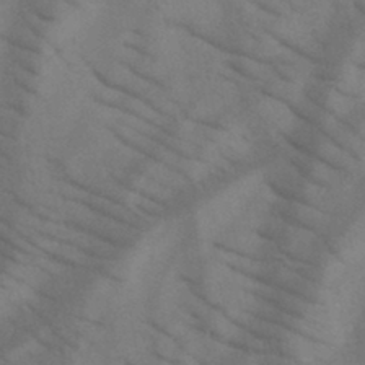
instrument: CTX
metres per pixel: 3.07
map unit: HNb
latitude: -44.7841
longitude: -40.9891
